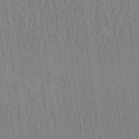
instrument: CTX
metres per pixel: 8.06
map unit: eHh
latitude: -3.8233
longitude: 14.6708
